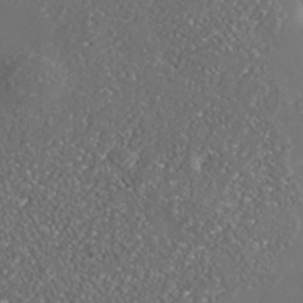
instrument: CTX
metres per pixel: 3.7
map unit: Nhe
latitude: -37.0675
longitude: -91.0647
